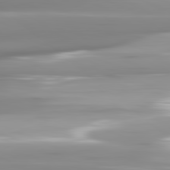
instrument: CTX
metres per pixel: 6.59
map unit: lApd
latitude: 81.7261
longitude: -143.4049
